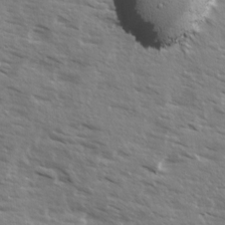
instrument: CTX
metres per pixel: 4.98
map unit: Ave
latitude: 13.2915
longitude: -101.8394
